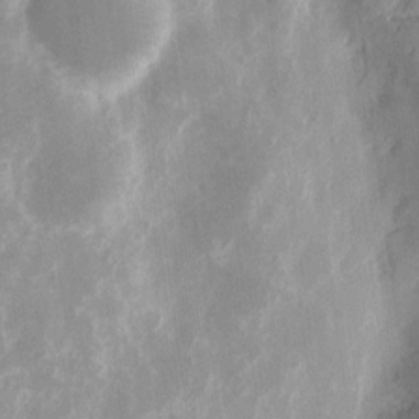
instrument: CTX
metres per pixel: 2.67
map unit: eHh
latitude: 11.0459
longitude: -71.7449
